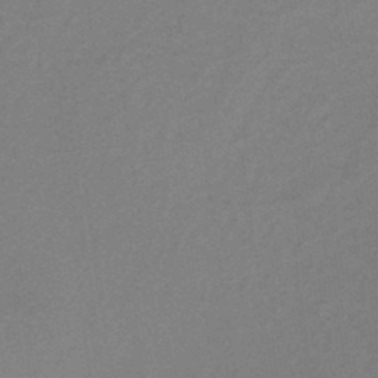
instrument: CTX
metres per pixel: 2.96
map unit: lHb
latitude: -37.8044
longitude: 60.8597
